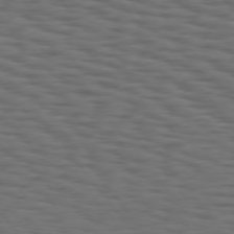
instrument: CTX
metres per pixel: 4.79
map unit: Hpe
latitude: 75.1403
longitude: -133.7261
